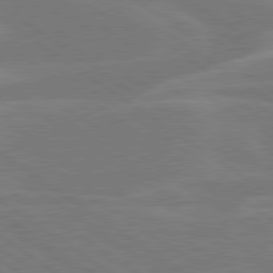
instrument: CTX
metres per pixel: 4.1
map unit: lApd
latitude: 79.7639
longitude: -124.7813
